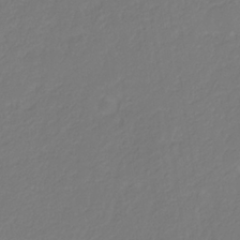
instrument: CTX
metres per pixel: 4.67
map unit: eHb
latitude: -30.0850
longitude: 63.5966
